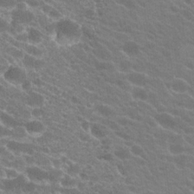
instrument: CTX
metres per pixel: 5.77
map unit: Hto
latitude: 23.5749
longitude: -35.3859
